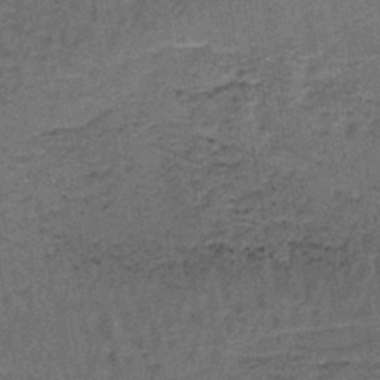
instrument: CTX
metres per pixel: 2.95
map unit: lHb
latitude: -41.6344
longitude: 57.7288
